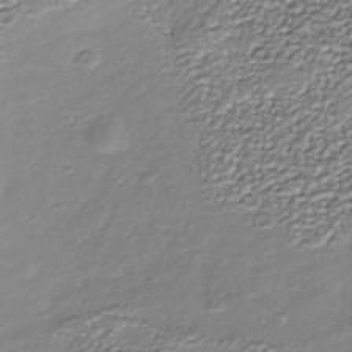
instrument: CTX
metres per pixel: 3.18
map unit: Nhu
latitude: -38.8597
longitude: -85.9528
